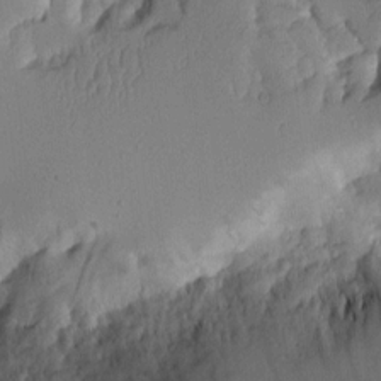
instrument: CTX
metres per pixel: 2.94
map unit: Aa
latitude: 10.2712
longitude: -126.7813
